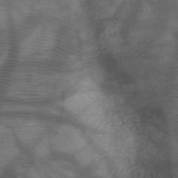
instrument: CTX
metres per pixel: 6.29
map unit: HNb
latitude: -47.8233
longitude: -40.8380
